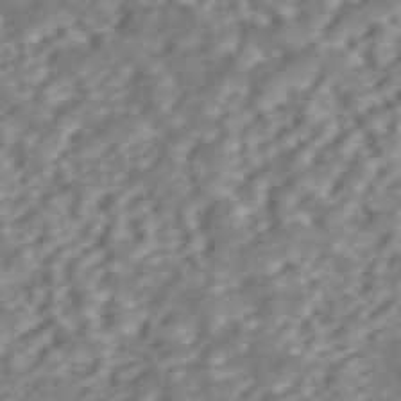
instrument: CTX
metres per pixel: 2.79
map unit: ANa
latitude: 45.9150
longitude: 22.0661
